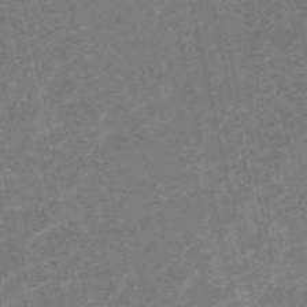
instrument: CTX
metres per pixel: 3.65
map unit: HNb
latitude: -54.8408
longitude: -40.3089
